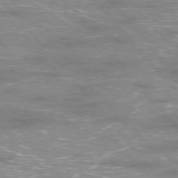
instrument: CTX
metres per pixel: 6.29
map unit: Ap
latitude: -76.5385
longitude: -61.9717
